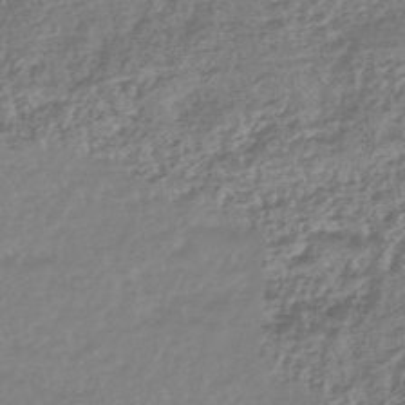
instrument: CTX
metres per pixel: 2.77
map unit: eHb
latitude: -45.6911
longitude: 82.7652
